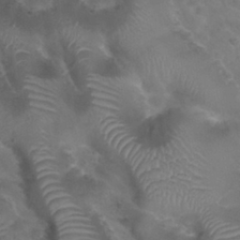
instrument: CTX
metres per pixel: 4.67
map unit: Nhu
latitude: 29.1025
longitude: -50.0822
